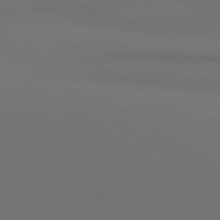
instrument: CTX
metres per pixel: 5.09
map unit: lApd
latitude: 81.0647
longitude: 152.4440
